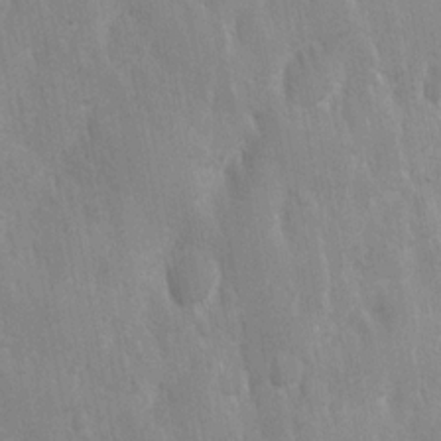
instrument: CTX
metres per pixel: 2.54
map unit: Ave
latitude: -11.2376
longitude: -120.1200
